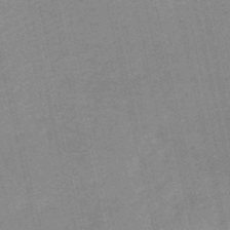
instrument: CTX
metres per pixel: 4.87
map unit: HNb
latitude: -52.4440
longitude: -41.2536
